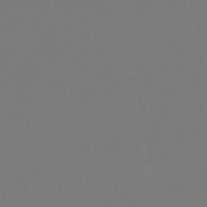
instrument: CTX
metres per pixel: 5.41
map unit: lHb
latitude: -47.6344
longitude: 72.5762
